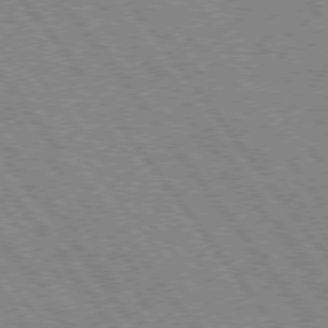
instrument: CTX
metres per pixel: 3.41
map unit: Hpe
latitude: 75.2915
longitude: -149.3482
